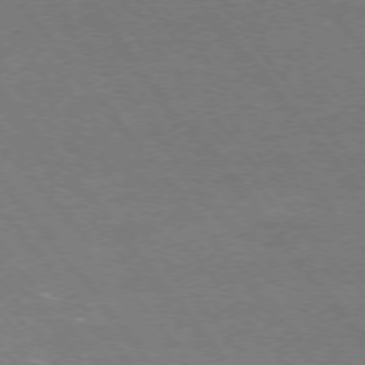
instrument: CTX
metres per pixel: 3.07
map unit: Ap
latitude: -75.9556
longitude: -74.9514
